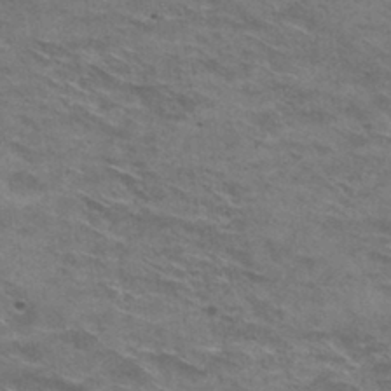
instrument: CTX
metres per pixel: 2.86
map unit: Hto
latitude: 30.2334
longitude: -47.2726
